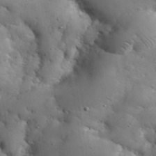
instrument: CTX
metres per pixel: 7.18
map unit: eHh
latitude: 36.9325
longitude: -67.5560
